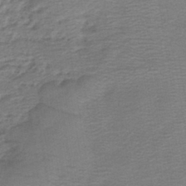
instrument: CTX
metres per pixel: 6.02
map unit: lHb
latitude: -41.2943
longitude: 53.2942
